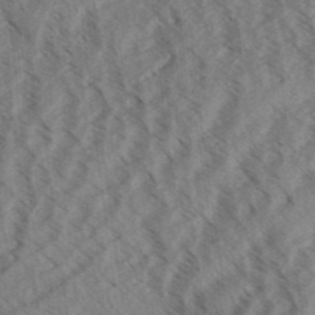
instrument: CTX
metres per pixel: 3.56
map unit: Aa
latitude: 31.7828
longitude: -139.0458
